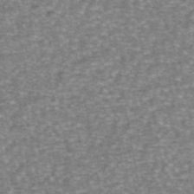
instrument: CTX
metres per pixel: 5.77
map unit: eAb
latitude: 45.9150
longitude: 104.1605
